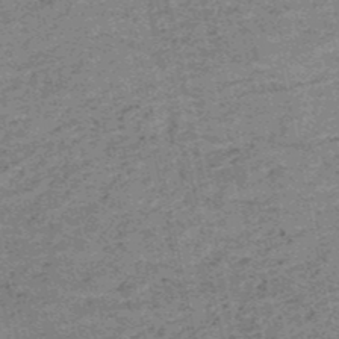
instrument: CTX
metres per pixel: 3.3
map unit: HNb
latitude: -51.6155
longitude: -51.5560
